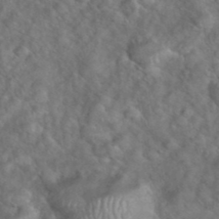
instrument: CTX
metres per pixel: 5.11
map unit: eHh
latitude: 39.3482
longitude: -57.5182
